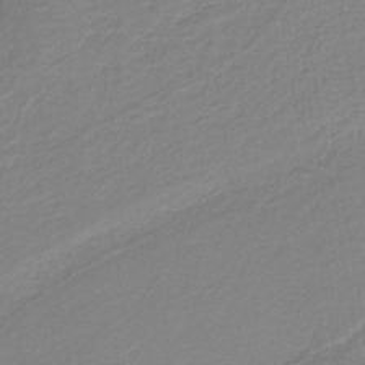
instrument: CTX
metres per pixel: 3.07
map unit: HNb
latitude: -41.1053
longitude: 51.2754
